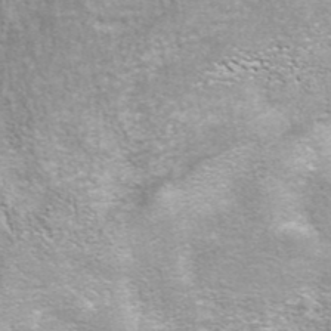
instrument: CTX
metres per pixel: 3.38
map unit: eAb
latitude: 42.3467
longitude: 106.1228
